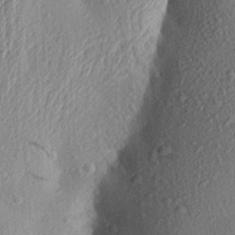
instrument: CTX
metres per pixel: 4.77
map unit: Aa
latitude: 23.6505
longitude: -150.3089
